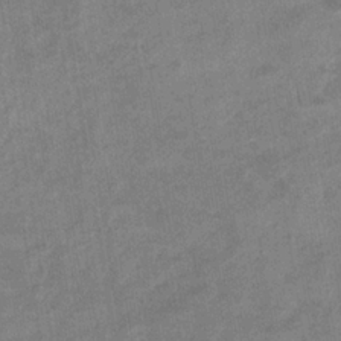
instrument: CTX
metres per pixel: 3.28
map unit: eHb
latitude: -35.4643
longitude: 77.3510
